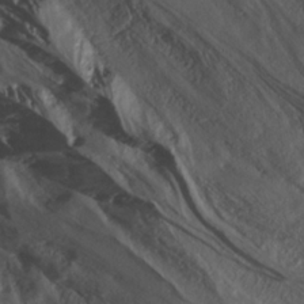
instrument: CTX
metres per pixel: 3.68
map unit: Nhe
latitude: -36.7652
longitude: 138.1984
